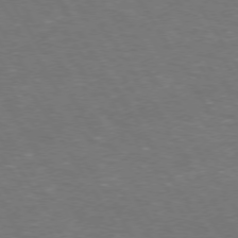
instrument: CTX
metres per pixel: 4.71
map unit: Hpe
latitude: 72.8002
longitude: -124.6490
